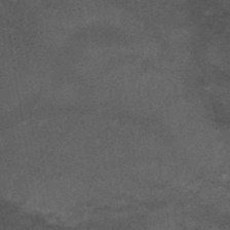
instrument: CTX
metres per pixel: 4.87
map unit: ANa
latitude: 39.1781
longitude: 29.6155
